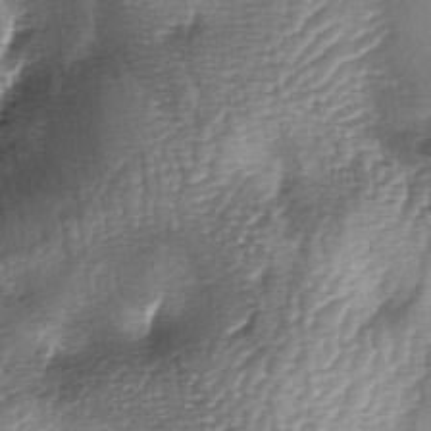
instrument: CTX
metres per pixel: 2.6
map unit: lAa
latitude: -4.9352
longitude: -128.3089
